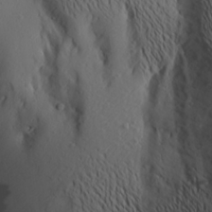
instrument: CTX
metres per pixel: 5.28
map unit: Aa
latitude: 19.7071
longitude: -144.1767
